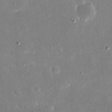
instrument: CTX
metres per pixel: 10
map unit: eHh
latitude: 17.4237
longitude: -70.8569
